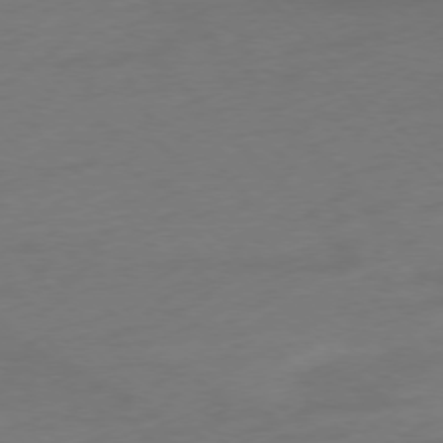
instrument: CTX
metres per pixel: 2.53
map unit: Ap
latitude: -77.4265
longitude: -68.8569
